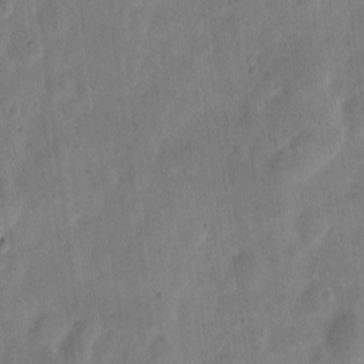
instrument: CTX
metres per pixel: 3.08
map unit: eHh
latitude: 7.6316
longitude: -71.1970
